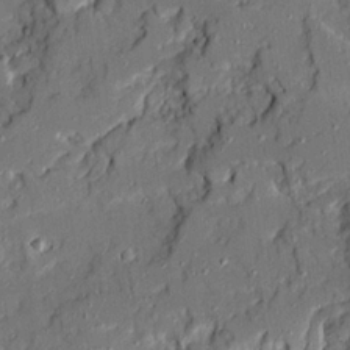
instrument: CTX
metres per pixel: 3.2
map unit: Ave
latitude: 19.4804
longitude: -128.3278
